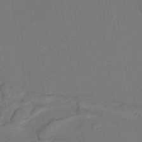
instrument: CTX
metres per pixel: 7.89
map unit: lHb
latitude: -38.4062
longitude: 56.4629
